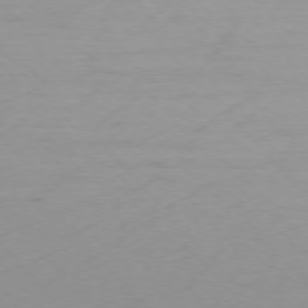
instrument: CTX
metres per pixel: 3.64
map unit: Ap
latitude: -76.4062
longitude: -71.7072
